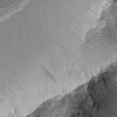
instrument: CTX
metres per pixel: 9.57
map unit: Aa
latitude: 8.5735
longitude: -140.8946
